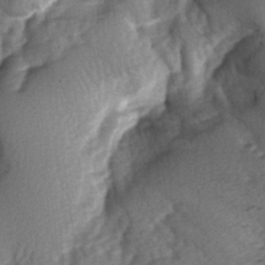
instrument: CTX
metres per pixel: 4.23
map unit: lAa
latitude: -6.3495
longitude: -126.4979
